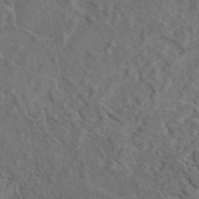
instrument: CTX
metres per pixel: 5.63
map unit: eAb
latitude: 43.4615
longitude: 114.6329
